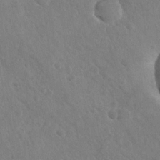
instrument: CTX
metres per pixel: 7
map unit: Nhu
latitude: -30.1794
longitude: -61.8772
